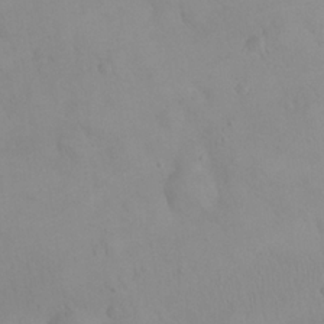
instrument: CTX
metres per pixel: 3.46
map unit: eHh
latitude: 24.9135
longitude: -64.8758
